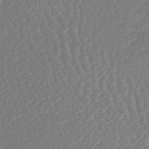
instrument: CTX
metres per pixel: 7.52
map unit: lHb
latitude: -45.0109
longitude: 77.9178
